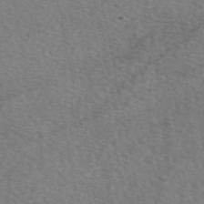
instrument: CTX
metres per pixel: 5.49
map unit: eAb
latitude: 50.7624
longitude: 115.2754
